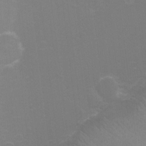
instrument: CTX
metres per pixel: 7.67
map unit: eHh
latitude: -6.1794
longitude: -78.7813
